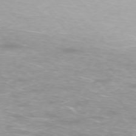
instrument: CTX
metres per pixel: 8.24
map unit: Ap
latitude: -75.0298
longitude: -76.2900
